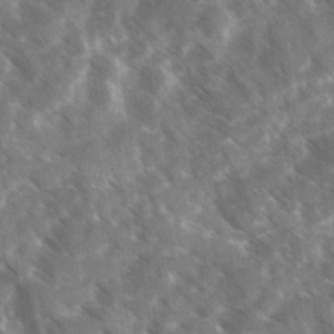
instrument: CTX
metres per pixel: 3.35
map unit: Ave
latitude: 17.6694
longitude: -130.9514
